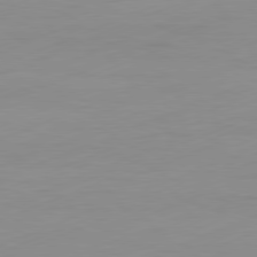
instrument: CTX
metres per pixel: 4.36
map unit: Ap
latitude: -81.7289
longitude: -87.0647
